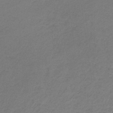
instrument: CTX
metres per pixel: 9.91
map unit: lHb
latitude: -34.8219
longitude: 61.6911
